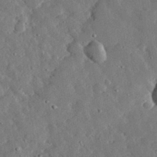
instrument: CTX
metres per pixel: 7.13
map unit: lHvf
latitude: 32.3278
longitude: -84.2523
